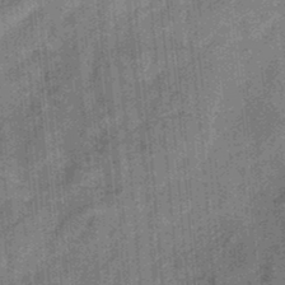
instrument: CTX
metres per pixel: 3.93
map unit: eHb
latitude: -34.0661
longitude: 79.0864
